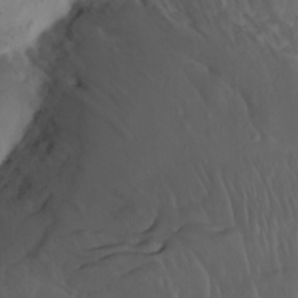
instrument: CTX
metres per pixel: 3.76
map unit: Nhu
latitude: 21.8584
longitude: -72.6680
